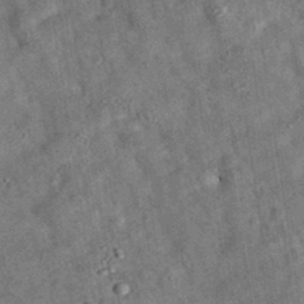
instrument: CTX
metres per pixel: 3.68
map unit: eAb
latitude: 35.6127
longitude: 115.7288
